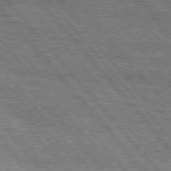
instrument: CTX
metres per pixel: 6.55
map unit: Hpe
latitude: 76.1955
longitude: -150.2144
